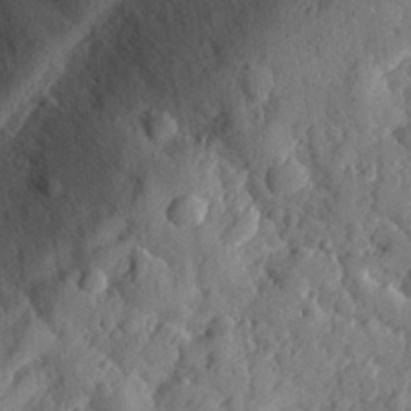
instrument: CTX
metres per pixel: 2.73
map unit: eHh
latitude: 28.0633
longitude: -79.2159
